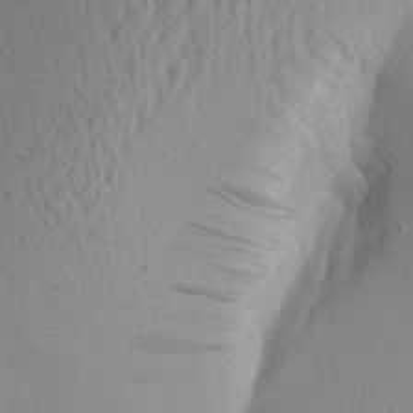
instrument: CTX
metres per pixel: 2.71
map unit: Aa
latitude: 20.9703
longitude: -143.7639
